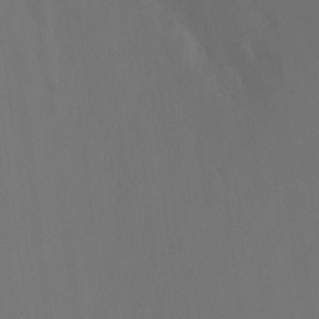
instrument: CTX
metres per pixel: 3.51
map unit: Ht
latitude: -8.2928
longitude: -30.9703
